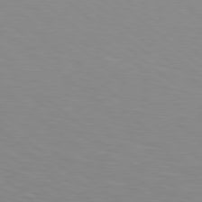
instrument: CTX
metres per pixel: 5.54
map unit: lApd
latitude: 78.7813
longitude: -176.6868
